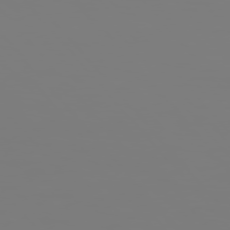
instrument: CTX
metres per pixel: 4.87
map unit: Hpe
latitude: 75.6127
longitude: -127.9906
